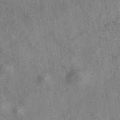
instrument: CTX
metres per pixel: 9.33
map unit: eAb
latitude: 41.7449
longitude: 110.5006
